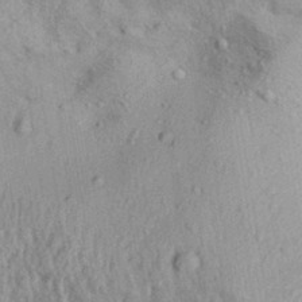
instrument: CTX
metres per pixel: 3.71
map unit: Aa
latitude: 30.3845
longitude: -136.7058
